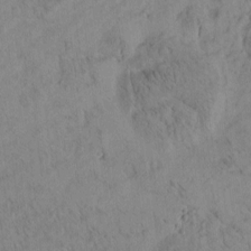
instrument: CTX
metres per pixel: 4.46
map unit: Htu
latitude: -4.6707
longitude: 173.6911
